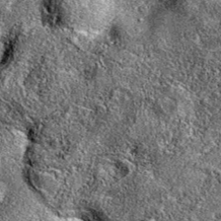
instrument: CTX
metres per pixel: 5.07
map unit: eAb
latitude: 36.0822
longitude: 111.0675
